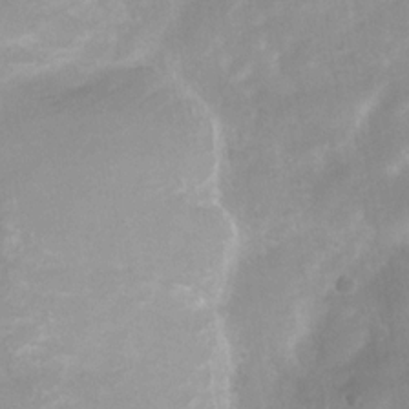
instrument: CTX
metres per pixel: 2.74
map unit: Nhu
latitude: 7.4804
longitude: -22.3845
